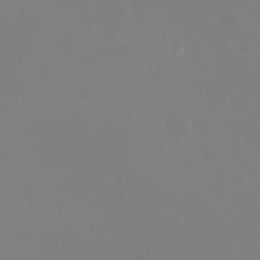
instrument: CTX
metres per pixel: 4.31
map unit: Hto
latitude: -7.5021
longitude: -38.7057
